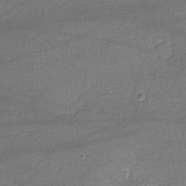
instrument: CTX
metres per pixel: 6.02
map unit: lHvf
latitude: -11.8800
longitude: -100.8758
